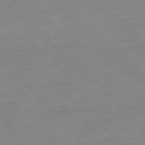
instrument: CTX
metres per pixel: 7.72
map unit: Ap
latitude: -77.3888
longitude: -97.6883
